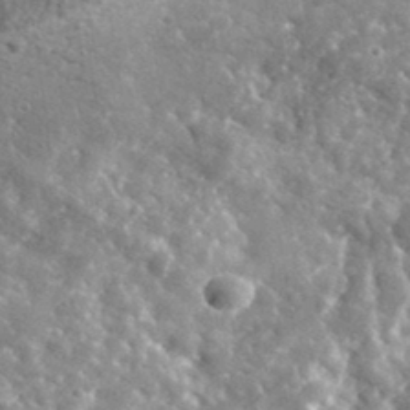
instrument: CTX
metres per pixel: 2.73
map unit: lHvf
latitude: 36.0255
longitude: -87.7638
